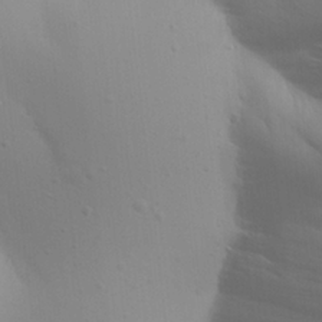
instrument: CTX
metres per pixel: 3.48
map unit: Aa
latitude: 24.0255
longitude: -136.3090
